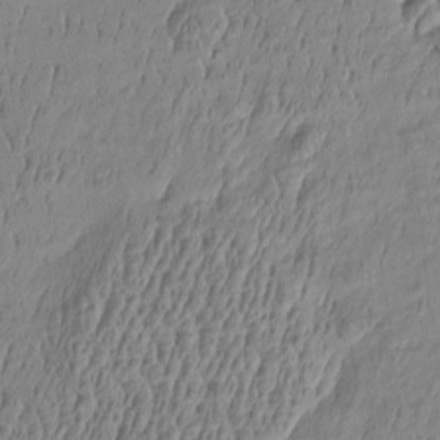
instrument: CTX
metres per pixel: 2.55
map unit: Htu
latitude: -5.9178
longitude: 176.4251
